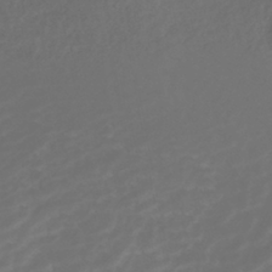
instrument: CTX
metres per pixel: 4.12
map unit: ANa
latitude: -41.4832
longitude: 105.0486
